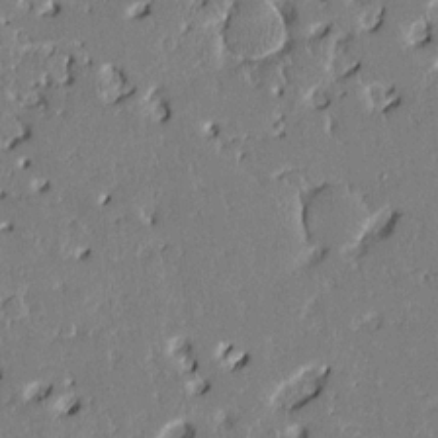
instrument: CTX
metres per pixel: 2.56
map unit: Aa
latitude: 12.4223
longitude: -126.9703
